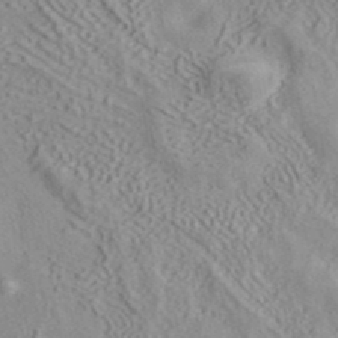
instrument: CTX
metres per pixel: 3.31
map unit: ANa
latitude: 39.2726
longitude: 18.9164
